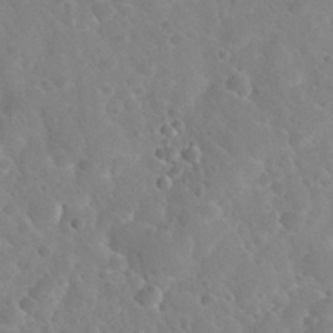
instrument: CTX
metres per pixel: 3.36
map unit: Nhu
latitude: 29.8961
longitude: -52.5735
